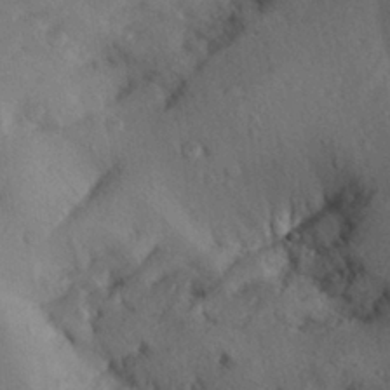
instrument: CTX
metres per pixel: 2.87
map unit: Aa
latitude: 29.6505
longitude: -133.8583
